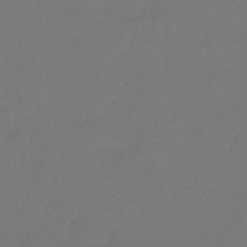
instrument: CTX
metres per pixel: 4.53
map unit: eHb
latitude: -43.2753
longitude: 87.3510
